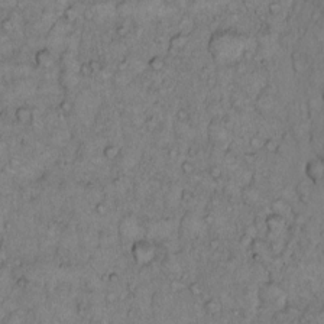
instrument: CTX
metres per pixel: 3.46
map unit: Hto
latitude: 9.8017
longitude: -57.8583
